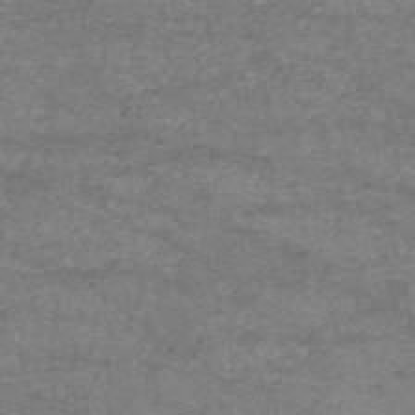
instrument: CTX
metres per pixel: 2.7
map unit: HNb
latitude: -53.2376
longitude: -38.8380
